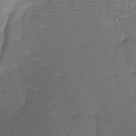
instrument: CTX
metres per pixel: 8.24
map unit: Nhu
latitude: -8.2550
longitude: -67.2537
